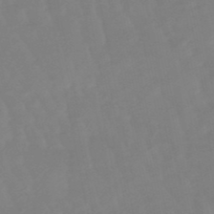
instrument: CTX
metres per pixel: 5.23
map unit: lHb
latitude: -48.9164
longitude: 78.5573
